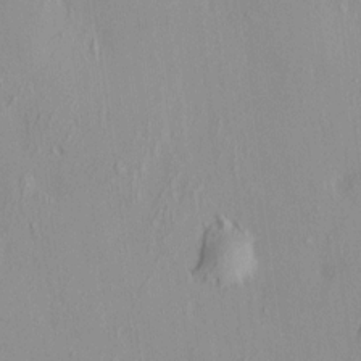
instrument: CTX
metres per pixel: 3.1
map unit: HNhu
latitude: 7.1781
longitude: 12.7652
